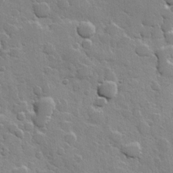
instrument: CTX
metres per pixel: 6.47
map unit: Hve
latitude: 23.5749
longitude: 149.0865
